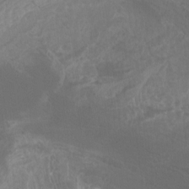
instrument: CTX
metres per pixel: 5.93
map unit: Htu
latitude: -11.8233
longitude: -71.4993
